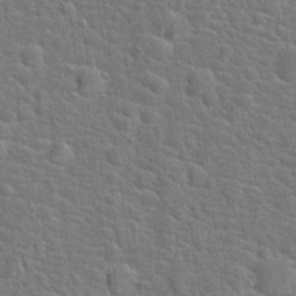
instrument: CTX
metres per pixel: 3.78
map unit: Hto
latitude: 18.7813
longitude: -43.2726
